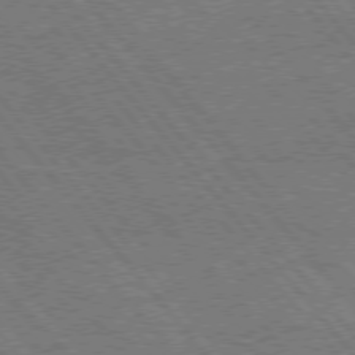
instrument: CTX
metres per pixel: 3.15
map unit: Hpe
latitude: 75.4993
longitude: -140.4978
